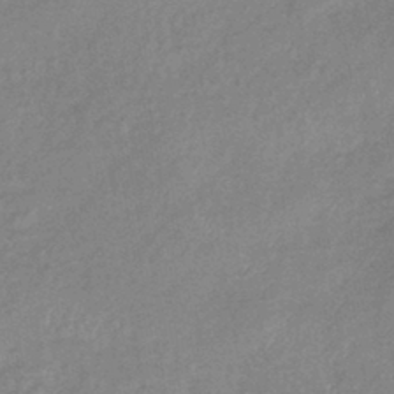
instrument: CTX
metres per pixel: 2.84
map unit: eHb
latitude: -40.7652
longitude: 80.6708
